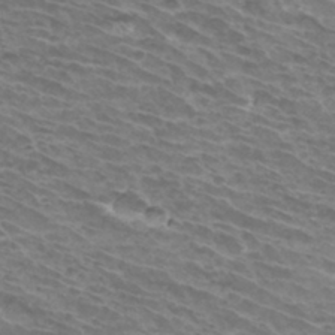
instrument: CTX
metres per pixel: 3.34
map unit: Hto
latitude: 33.7828
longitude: -43.5938
